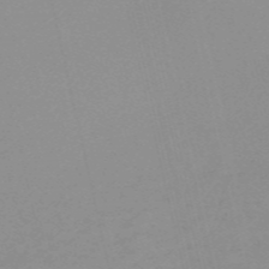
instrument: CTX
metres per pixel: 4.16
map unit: HNb
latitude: -56.4062
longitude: -43.1403
